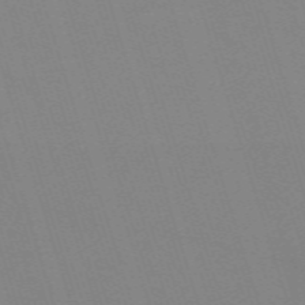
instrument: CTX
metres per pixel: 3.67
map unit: eHh
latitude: -62.8219
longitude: 50.7841
